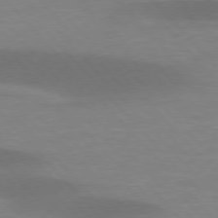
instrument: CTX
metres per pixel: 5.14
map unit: lApd
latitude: 76.9136
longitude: -58.9514
